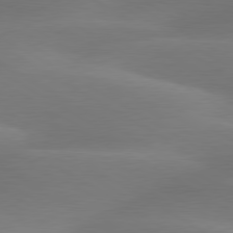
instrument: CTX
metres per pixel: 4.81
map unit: lApd
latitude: 79.8961
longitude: -88.7625
